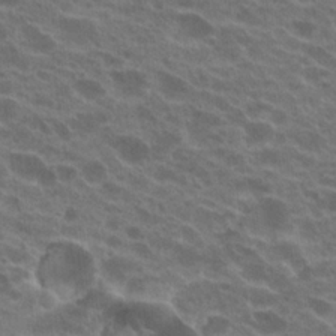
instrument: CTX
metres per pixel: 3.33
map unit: Hto
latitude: 22.2522
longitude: -38.5546
